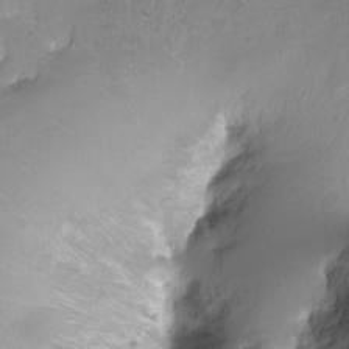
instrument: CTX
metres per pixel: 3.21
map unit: Nhu
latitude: -7.5021
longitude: -40.4978
